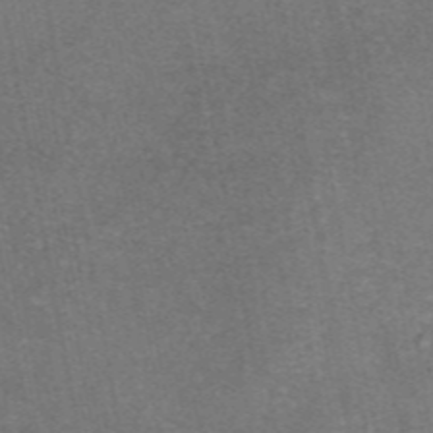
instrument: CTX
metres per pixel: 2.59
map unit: eAb
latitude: 47.3482
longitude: 104.6329
